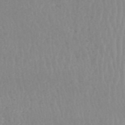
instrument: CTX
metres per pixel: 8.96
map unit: HNhu
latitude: -47.9745
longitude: 30.5385
